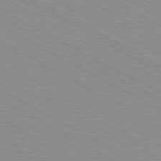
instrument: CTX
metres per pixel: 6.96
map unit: Hpe
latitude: -80.9920
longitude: 16.9353
